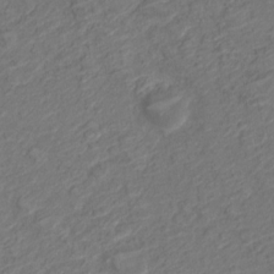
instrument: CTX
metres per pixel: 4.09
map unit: Nve
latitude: -19.3321
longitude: 106.2740
